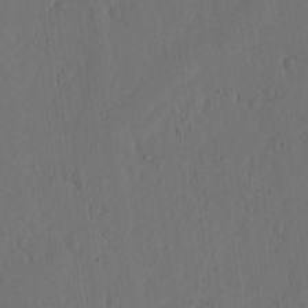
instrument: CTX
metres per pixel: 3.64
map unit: lHvf
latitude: 17.9717
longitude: -114.7435
